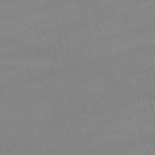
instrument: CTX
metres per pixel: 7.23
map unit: lHb
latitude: -42.3873
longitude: 66.7085
